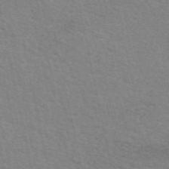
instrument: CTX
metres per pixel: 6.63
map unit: eAb
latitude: 50.9135
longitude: 111.4076
